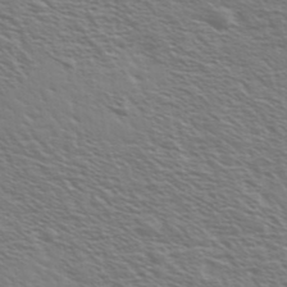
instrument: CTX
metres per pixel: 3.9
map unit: Ave
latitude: 37.3104
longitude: -109.4426
